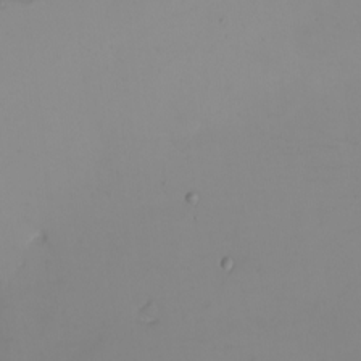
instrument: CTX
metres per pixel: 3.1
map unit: eHh
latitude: -5.8800
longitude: -82.6490
